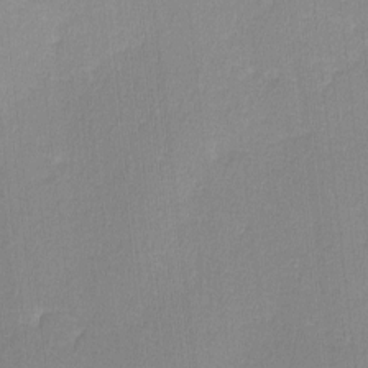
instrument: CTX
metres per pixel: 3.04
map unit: lHvf
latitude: -11.2187
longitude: -99.6882
